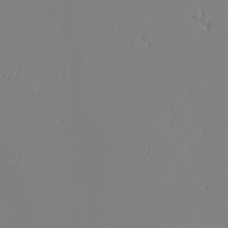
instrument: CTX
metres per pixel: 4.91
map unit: eHh
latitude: -6.8786
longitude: -80.5924
